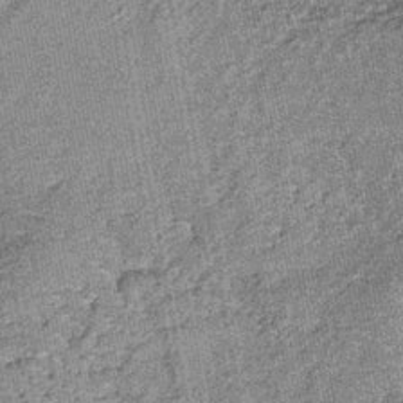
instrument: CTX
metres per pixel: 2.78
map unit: lHb
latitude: -38.4251
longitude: 64.7841
